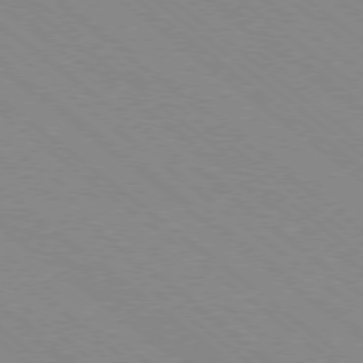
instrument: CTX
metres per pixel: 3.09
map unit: Ap
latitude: -78.6896
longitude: -64.7435
